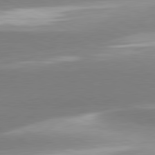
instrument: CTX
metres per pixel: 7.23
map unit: lApd
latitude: 80.9892
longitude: -151.7449
